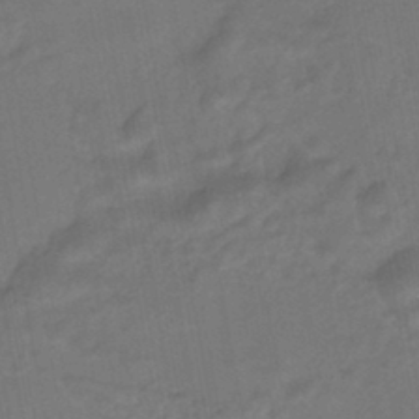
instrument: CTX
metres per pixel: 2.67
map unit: HNhu
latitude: -43.6532
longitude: 91.6533
